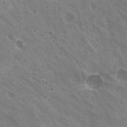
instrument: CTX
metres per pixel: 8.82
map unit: Nhu
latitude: 21.2537
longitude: -30.9325
